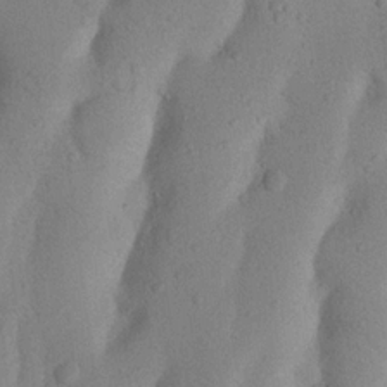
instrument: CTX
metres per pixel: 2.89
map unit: Nhu
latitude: 20.6680
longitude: -74.0822
